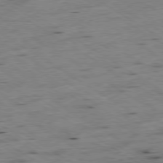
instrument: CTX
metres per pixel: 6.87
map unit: Hpe
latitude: -79.1431
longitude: -20.7435
